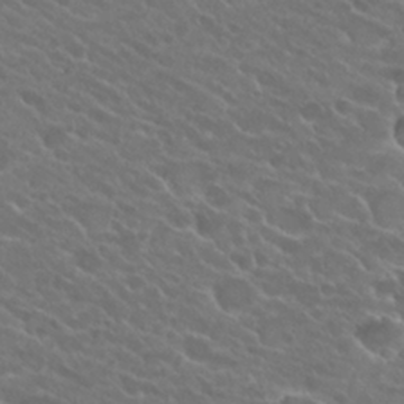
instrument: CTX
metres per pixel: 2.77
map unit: Hto
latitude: 24.4978
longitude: -38.1578
